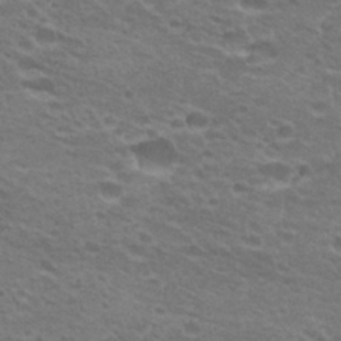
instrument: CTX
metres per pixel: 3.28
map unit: Hto
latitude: 26.5168
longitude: -29.6694
